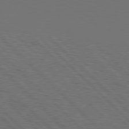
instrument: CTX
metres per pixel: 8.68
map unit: Hpe
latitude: 77.7071
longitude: -126.8758
